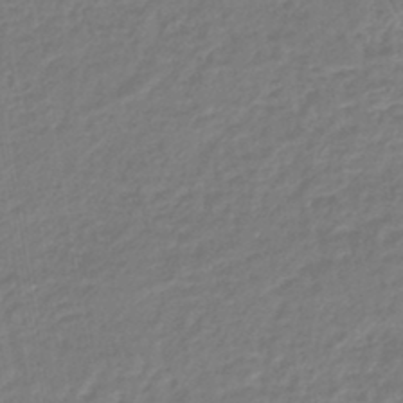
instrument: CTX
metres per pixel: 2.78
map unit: lHb
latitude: -44.4629
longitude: 61.7100
